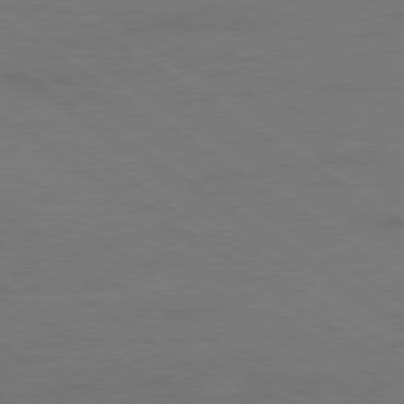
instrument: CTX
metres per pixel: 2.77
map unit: Ap
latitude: -79.9178
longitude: -53.7450
